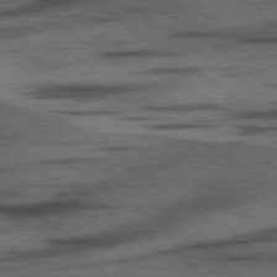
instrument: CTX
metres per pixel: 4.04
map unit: lApd
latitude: 78.2145
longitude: -53.6505
